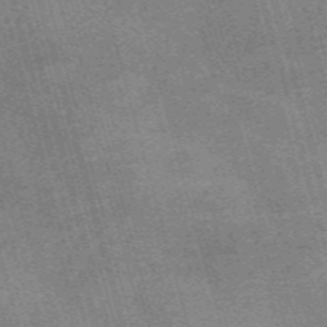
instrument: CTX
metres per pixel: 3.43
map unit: Nve
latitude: -58.9163
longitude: 64.0283
